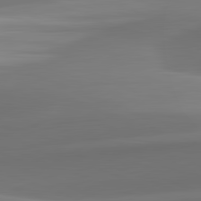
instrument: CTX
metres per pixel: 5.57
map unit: lApd
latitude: 82.1955
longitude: -162.3279
